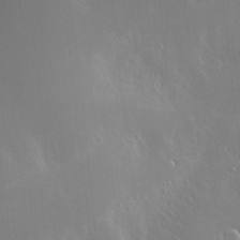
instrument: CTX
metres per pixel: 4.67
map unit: Nve
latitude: -10.0094
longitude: 173.8233
